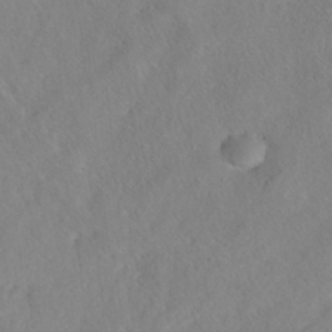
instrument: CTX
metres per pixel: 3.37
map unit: HNhu
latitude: -36.1039
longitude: 32.9353
